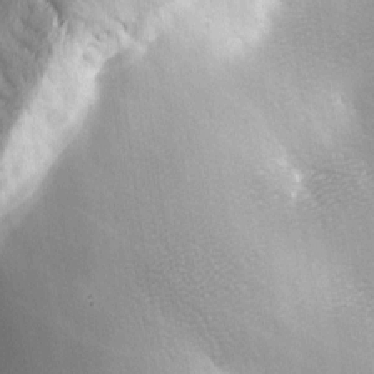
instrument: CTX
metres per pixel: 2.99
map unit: Ave
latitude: -6.3684
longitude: -120.6113
